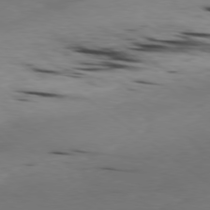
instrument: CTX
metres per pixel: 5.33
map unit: Ap
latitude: -79.3320
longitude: -92.4790
